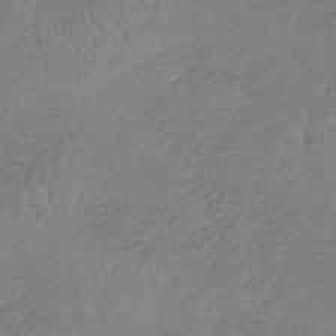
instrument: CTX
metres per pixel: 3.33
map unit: HNb
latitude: -34.6329
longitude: 58.5384
